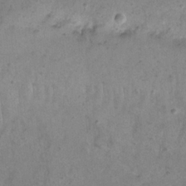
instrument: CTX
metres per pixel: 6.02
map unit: Nhu
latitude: 22.6301
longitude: -67.4615
